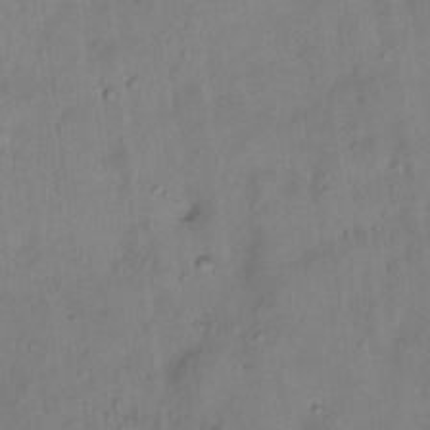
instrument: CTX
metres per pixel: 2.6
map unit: Hto
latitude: 15.4994
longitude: -40.0633
